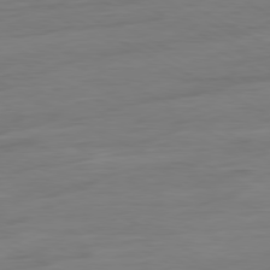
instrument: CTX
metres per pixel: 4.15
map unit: Ap
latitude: -80.9164
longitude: -77.8961
